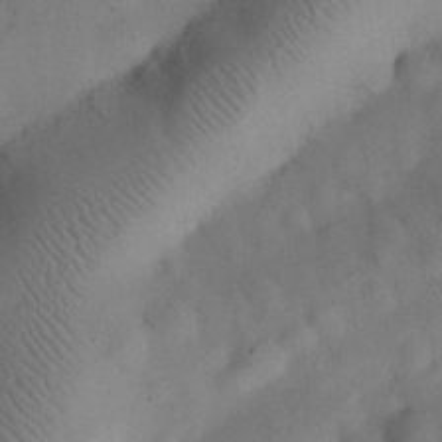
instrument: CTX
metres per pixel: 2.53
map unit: eHh
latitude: 25.7260
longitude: -69.3671
